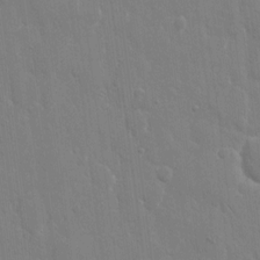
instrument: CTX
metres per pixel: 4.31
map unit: eHh
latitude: 12.7624
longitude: -70.4223
